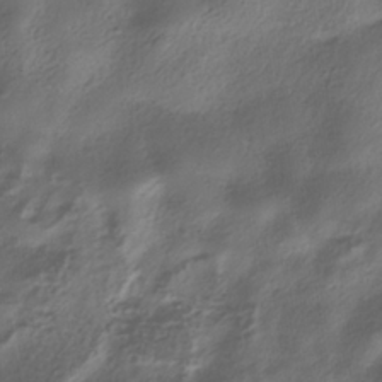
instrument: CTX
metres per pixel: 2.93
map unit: ANa
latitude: -37.5777
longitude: 94.7652
